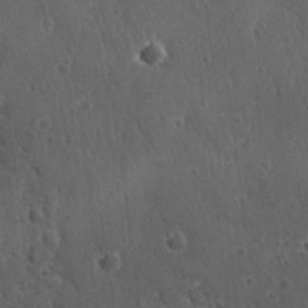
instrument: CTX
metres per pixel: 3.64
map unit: lAvf
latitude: -9.7100
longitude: -120.5168
